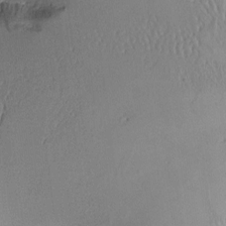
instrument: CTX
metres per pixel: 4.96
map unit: Aa
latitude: 11.1781
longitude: -126.7435
